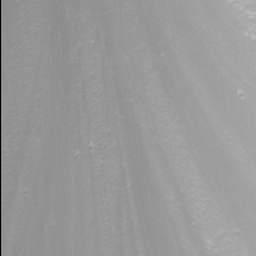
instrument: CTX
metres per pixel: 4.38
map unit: Nhu
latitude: -1.4455
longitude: -77.9906
